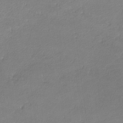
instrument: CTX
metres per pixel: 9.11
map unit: lHvf
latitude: -12.5385
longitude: -102.8002
